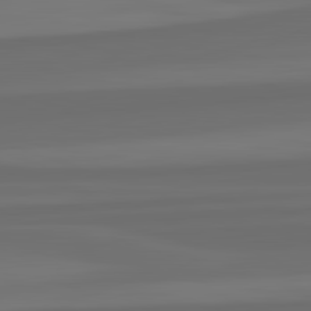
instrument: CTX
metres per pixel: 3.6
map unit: lApd
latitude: 82.8569
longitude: 159.0675
